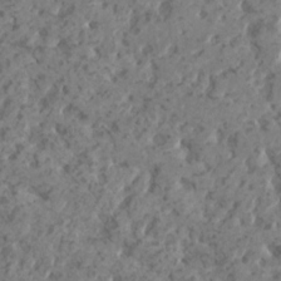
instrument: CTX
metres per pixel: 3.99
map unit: HNhu
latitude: 0.9702
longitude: 7.2187
